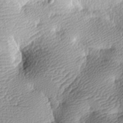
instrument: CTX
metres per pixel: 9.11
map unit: lAa
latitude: -10.0283
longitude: -125.2348
